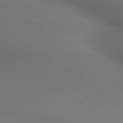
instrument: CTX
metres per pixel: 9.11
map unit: lApd
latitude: 80.4034
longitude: 137.4076
